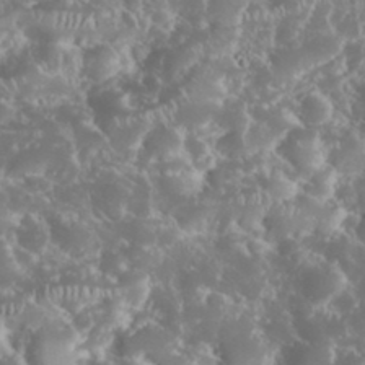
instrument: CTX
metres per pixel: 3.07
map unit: eHh
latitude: 34.2333
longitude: -63.0459
